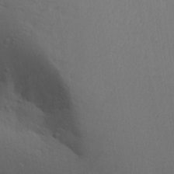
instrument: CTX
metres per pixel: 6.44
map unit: Aa
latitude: 29.2915
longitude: -132.5924
